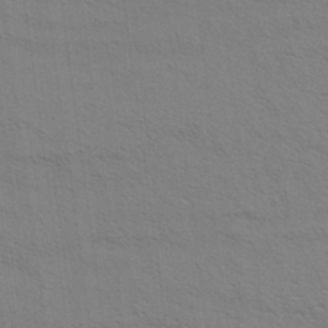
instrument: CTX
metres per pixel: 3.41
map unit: Aa
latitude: 20.8380
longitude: -140.5167
